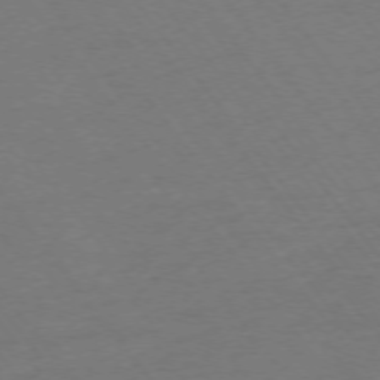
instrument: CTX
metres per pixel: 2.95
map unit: Ap
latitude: -75.0298
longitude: -84.4790
